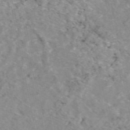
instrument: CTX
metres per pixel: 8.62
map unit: eAb
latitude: 49.0836
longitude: 111.1620
